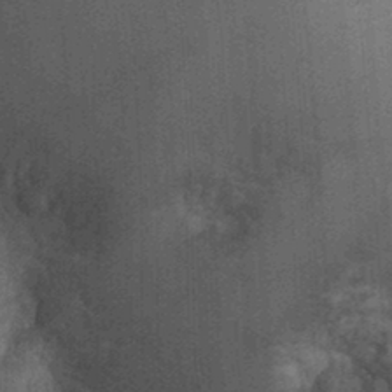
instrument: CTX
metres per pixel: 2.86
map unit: Ht
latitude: -3.1053
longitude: -15.5372
